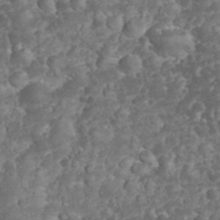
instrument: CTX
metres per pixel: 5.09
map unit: eHh
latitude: 33.1025
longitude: -63.8584
